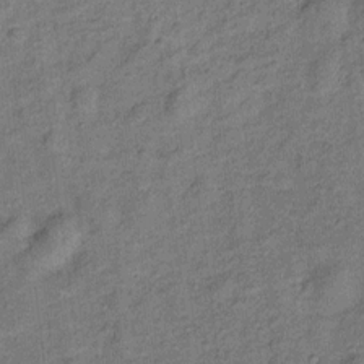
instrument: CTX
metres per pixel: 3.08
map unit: Ht
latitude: 9.9150
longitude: -39.7072
